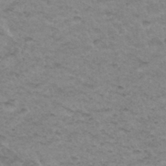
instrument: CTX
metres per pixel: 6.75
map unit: Hto
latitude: 34.4412
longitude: -48.6490
